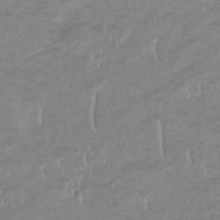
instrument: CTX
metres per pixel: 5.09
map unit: eHb
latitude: -33.6722
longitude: 68.7463
